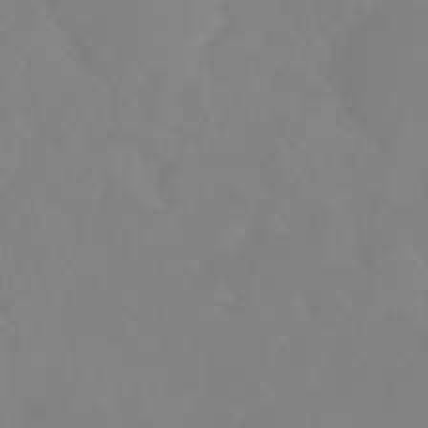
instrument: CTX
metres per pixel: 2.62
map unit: HNhu
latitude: -41.3887
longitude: 93.6533
